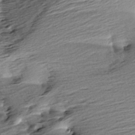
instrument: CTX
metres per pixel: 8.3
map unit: Aa
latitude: 6.1956
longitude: -137.3104
